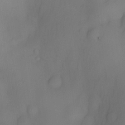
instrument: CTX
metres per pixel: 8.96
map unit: eHh
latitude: -22.4629
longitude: 15.4077
